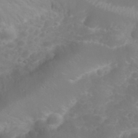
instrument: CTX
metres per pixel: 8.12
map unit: eHh
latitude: 30.8758
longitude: -65.2348
